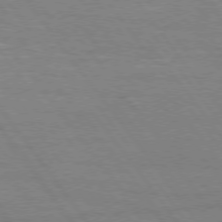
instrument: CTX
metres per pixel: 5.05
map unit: Hpe
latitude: 75.1592
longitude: -144.7435
